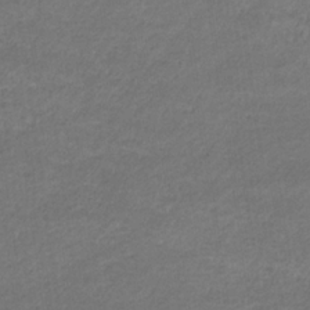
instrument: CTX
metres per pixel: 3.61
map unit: eHb
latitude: -32.2551
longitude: 68.4629
